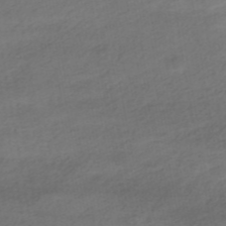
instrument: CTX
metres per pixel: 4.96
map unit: HNhu
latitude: -42.5006
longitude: 103.3699
